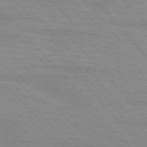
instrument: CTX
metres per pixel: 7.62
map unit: lApd
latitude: 76.3845
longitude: -84.1956
